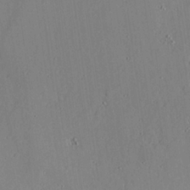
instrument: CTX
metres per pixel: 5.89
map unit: lAvf
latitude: 23.9717
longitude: -111.2159
